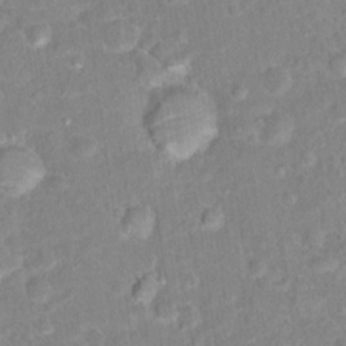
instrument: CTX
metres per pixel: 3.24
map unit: Hto
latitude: 16.1011
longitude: -41.5938
